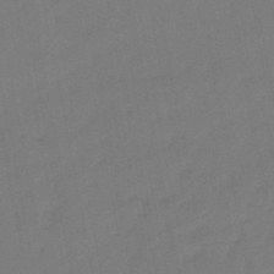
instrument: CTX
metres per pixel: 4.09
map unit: eHb
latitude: -47.1809
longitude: 80.8219
